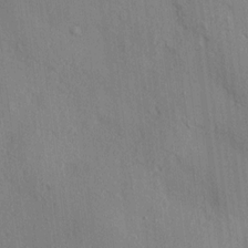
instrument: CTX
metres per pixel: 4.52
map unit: HNhu
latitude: 12.9325
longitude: 10.2551
